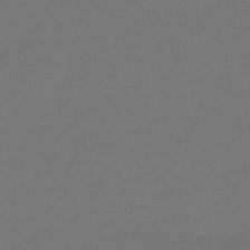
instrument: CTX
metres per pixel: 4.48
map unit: eHb
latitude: -47.4265
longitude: 88.6329
